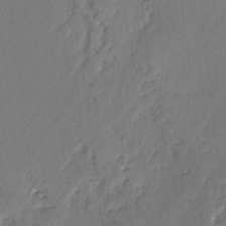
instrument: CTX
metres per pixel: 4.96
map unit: lAvf
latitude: -2.5951
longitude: -105.6505
